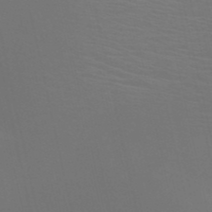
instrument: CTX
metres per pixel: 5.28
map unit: HNb
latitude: -51.3887
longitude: -45.1214
